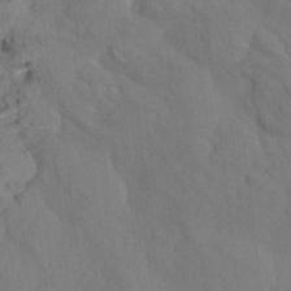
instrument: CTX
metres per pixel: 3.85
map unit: Aa
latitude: 10.7813
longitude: -142.4790
